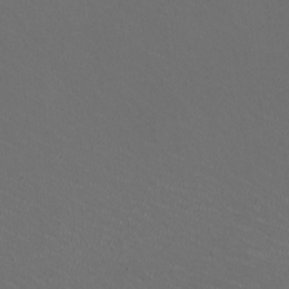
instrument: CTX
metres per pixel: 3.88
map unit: HNhu
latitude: 1.0647
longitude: -1.8205
